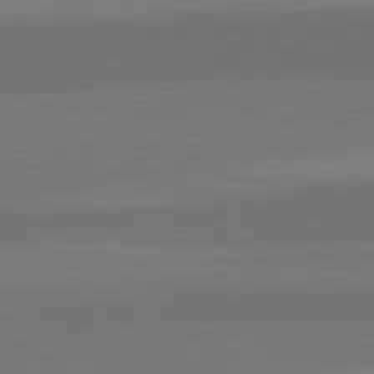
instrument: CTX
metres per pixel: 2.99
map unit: lApd
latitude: 82.3467
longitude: 156.2550
